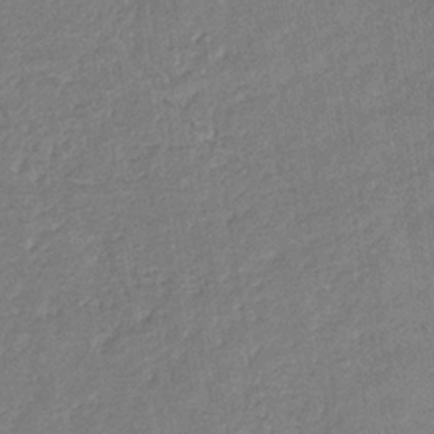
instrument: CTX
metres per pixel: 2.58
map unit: eHb
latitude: -35.1998
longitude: 77.2754
